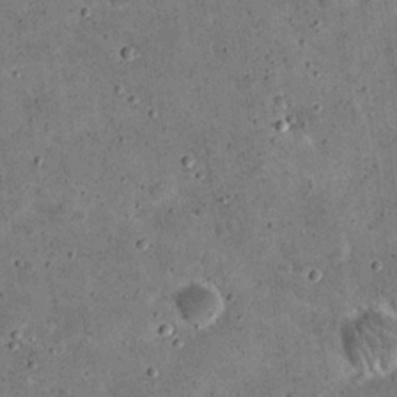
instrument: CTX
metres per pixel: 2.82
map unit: eHh
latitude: 21.4049
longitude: -65.1970
